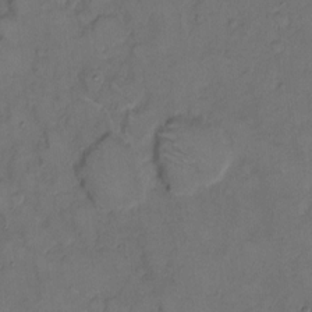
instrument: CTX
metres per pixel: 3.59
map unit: eHh
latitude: 8.2145
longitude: -62.3279
